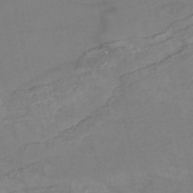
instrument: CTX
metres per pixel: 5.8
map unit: HNb
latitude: -53.0864
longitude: -45.8016
